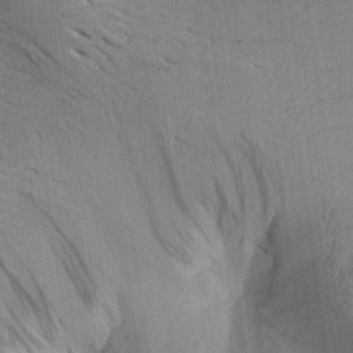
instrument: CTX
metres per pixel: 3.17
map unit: Aa
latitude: 25.8772
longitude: -143.4993
